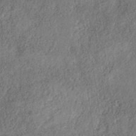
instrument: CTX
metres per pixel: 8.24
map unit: HNb
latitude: -32.1606
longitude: 59.9178
